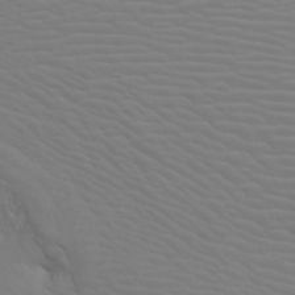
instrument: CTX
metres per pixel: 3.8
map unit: Htu
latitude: -7.6911
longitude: -68.0633
